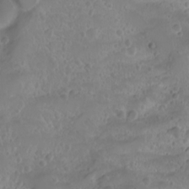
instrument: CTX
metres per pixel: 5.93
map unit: Nhu
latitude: -4.1794
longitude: -87.5938
